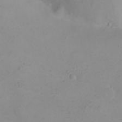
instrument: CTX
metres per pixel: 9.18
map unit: eHh
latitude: 21.5749
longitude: -63.9906
